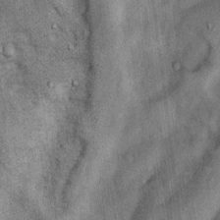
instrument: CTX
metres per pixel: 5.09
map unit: Nhu
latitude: 5.8772
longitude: -23.8772
